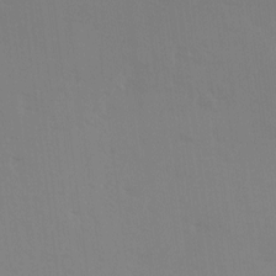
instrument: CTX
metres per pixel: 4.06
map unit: Ave
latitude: 1.0269
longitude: -112.5546
